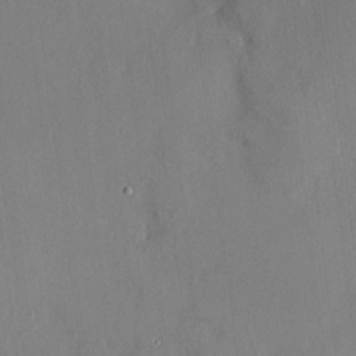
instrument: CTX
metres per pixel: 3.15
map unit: HNhu
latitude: 7.0647
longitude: 1.2943
